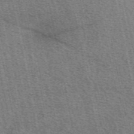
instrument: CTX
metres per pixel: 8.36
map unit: eAb
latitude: 50.4979
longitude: 113.5399
